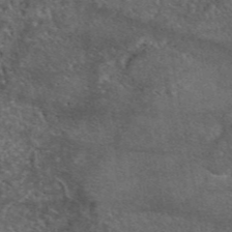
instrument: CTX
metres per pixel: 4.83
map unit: eAb
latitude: 46.1578
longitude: 113.8989
